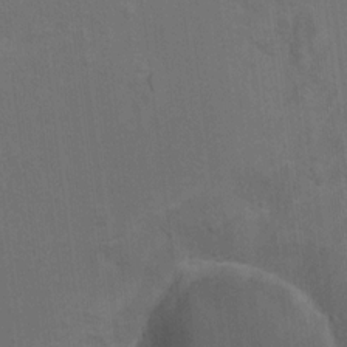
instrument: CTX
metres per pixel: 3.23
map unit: Ht
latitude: 8.8947
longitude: -32.0255
